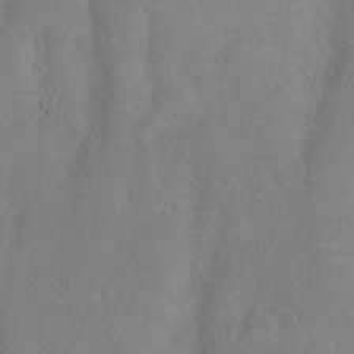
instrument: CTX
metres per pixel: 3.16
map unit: Nhu
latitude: 4.0822
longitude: -24.8569
